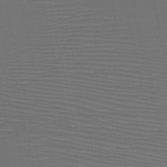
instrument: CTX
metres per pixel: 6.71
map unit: HNb
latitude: -46.9730
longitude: -41.2725
